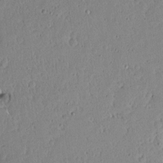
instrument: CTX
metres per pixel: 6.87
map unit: Aa
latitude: 13.9528
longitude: -140.2522
